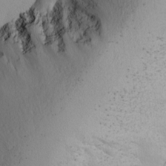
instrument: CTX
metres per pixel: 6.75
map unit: Ave
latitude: -9.4265
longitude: -116.7435
